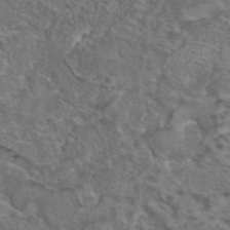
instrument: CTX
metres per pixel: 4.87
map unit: eAb
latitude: 43.4804
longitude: 103.6911
